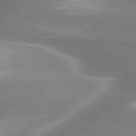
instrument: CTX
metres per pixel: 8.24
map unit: lApd
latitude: 79.9339
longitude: -118.3089
